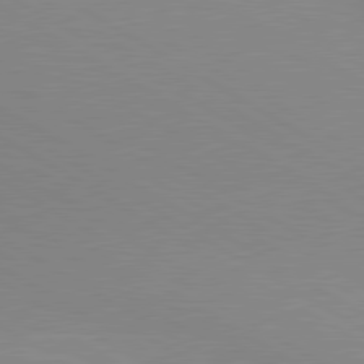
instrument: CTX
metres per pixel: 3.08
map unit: lApd
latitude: 80.1956
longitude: 130.4251
